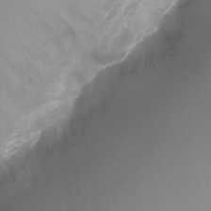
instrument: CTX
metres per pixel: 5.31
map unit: Ht
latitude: -9.0864
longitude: -28.7813
